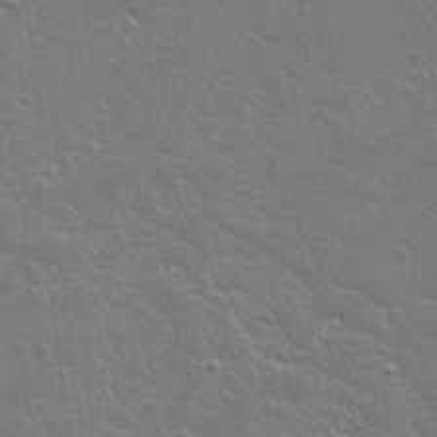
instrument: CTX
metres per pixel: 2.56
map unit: lAvf
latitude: 15.9151
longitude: -128.7057
